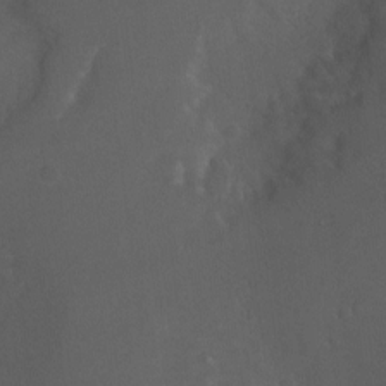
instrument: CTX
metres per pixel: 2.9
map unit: Ht
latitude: 0.4223
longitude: -37.1214
